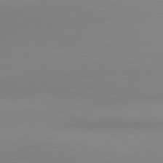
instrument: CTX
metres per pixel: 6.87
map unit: lApd
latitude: 80.8002
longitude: 143.5399
